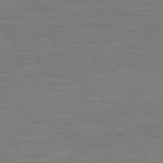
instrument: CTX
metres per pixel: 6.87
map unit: Ap
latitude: -76.9731
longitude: -94.1389
